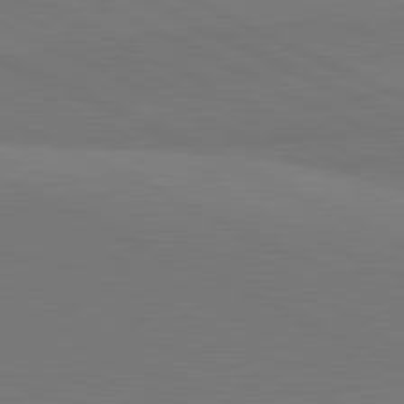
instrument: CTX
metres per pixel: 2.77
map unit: lApd
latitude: 81.7072
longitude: 151.2187
